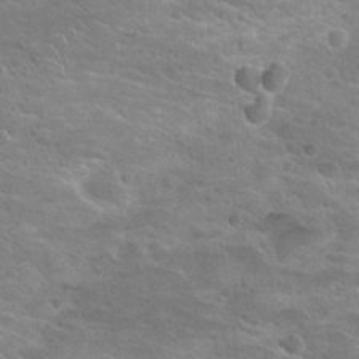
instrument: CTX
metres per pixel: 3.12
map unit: Hto
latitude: 25.0647
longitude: -49.8961
